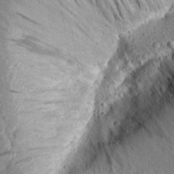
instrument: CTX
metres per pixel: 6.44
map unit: Aa
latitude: 15.4049
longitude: -142.2712
